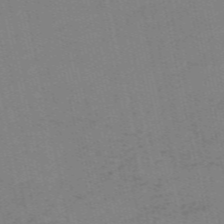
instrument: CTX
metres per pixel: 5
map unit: Nve
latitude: -58.4251
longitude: 50.2928
